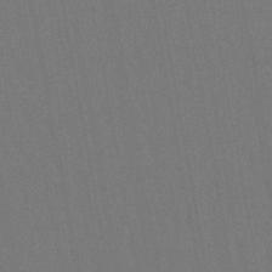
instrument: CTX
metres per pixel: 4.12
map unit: lHb
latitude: -45.8422
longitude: 63.4454
